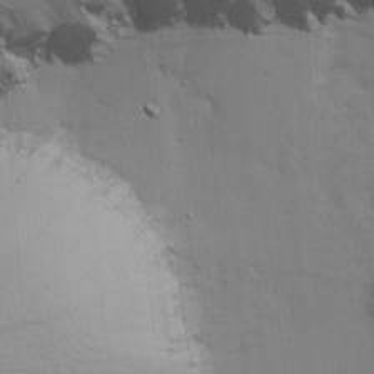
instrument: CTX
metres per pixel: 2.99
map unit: Ave
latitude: 14.1200
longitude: -105.3293
